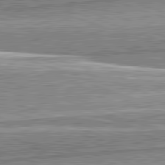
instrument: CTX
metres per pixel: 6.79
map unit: lApd
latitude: 82.4412
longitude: 167.5021
